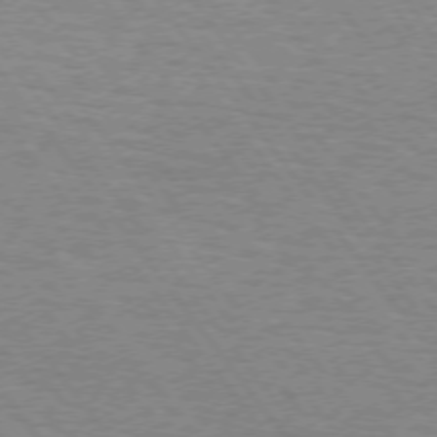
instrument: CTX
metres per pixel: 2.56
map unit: Hpe
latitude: 73.0648
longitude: -141.4237
